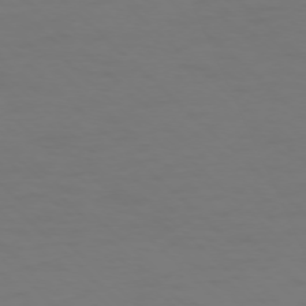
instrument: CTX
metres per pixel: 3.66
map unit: Ap
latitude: -76.0661
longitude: -79.6505
